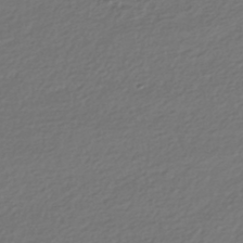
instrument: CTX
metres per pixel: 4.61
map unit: HNhu
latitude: -43.8422
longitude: 97.0865
